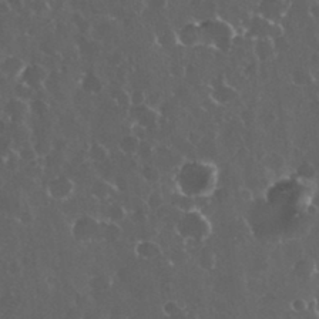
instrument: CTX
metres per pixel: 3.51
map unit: eHh
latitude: 33.6694
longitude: -61.3481
